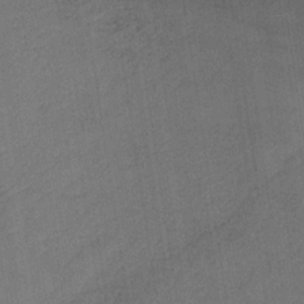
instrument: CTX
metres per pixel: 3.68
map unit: lHb
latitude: -34.9353
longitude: 65.6911
